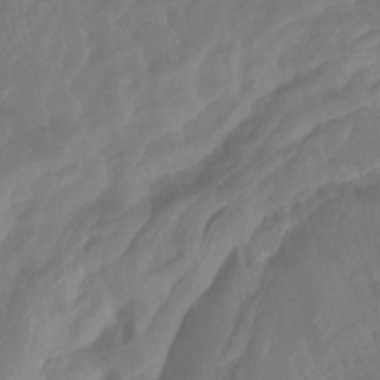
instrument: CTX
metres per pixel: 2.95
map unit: Ht
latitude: -14.0850
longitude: -57.8772
